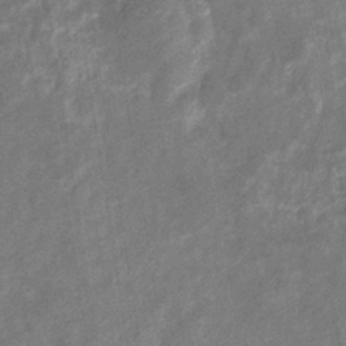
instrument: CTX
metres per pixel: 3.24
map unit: eHb
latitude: -34.7085
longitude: 74.8975
